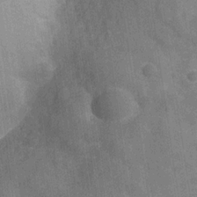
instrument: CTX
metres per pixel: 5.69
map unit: Hve
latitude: -29.8045
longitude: 92.3873
